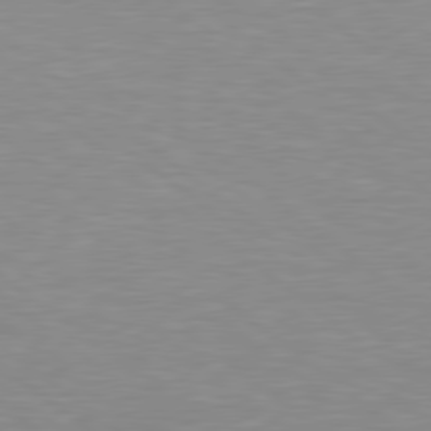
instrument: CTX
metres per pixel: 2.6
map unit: lApd
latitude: 79.1403
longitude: -89.3104
